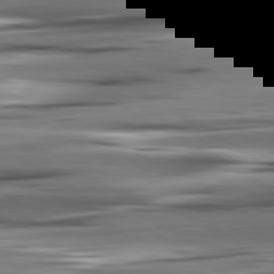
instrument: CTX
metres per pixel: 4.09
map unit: lApd
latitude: 80.7624
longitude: -121.9150
